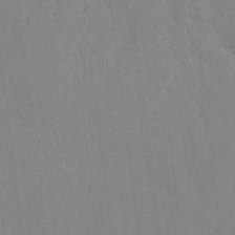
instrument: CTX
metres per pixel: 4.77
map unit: lAvf
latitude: -6.0661
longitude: -114.1010
